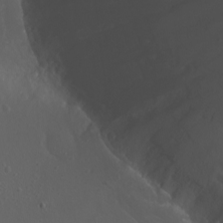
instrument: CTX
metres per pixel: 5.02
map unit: Nhu
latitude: -7.1431
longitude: -75.4426
